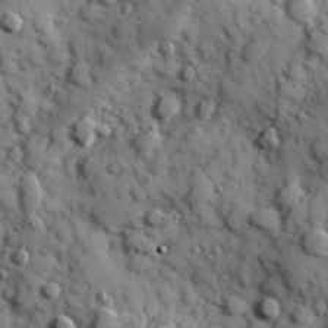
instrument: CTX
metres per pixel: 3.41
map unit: Hve
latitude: 24.7435
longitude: 147.0675
